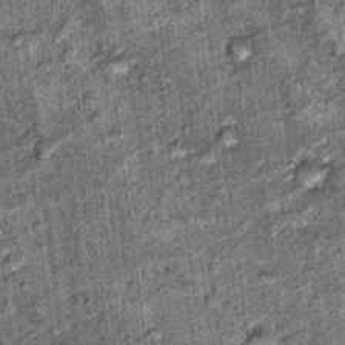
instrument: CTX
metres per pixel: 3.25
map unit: Hto
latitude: 15.7828
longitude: -32.0255
